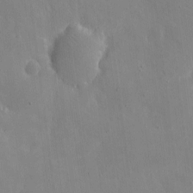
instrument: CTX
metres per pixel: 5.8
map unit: eHh
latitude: 4.4223
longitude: -68.1200
